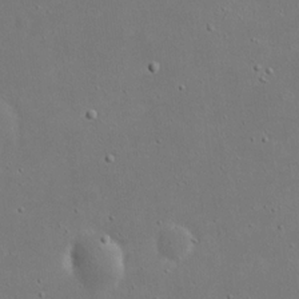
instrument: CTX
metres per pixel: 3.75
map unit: eHh
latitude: 18.6868
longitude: -71.6694
